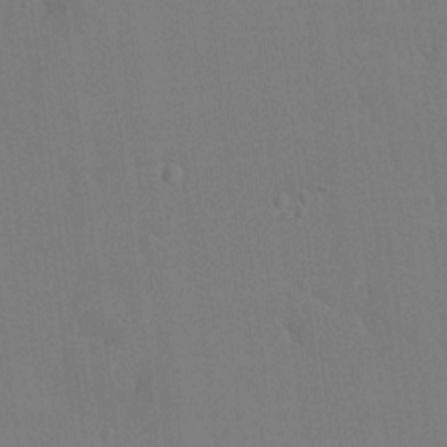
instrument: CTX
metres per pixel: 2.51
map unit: HNhu
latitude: 7.8583
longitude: 3.7855
